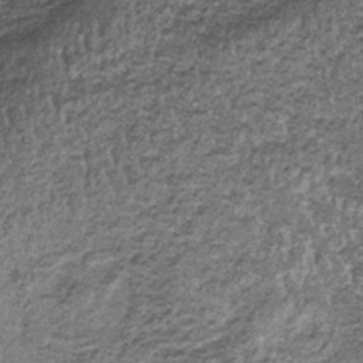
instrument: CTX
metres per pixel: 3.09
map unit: lHb
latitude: -37.9556
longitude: 66.0283
